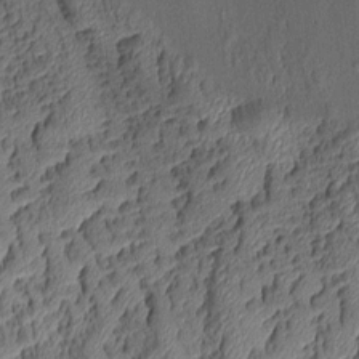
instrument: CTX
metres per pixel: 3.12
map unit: Aa
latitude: 8.3845
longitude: -128.4601
